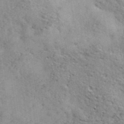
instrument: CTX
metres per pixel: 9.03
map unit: Ave
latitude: 40.8946
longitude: -110.1767
